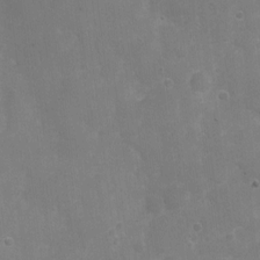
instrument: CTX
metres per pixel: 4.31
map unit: Nhu
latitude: 2.4601
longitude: -16.8380
